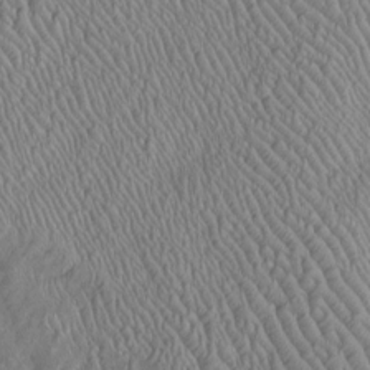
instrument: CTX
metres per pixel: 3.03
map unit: Htu
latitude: -6.2550
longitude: 153.0675
